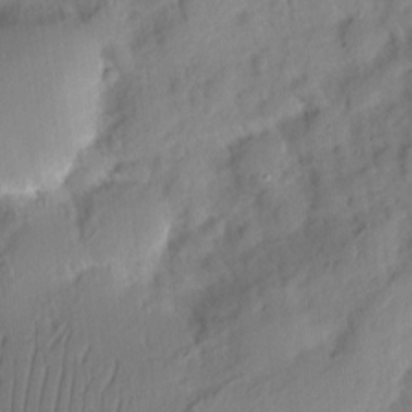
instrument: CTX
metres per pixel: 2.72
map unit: eHh
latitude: 7.8394
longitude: -75.4238
